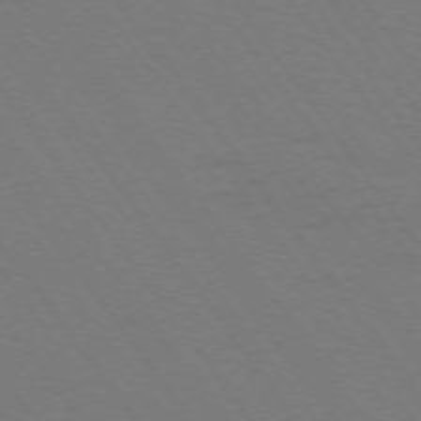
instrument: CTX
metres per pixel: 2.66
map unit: Ap
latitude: -74.6897
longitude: -70.2333
